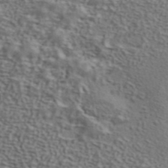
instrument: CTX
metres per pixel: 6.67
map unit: ANa
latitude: 43.9717
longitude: 47.9556
